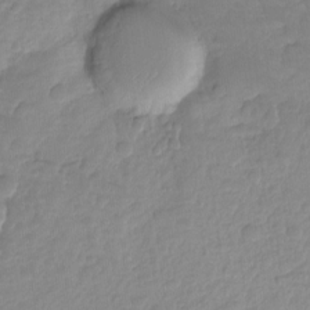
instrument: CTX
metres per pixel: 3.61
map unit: Ht
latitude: -14.1039
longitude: -58.1389
